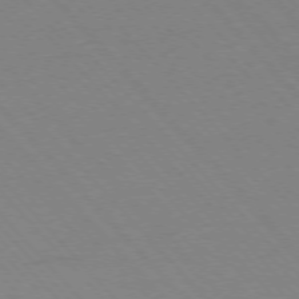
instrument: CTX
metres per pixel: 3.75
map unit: Ap
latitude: -76.3873
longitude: -86.2144
